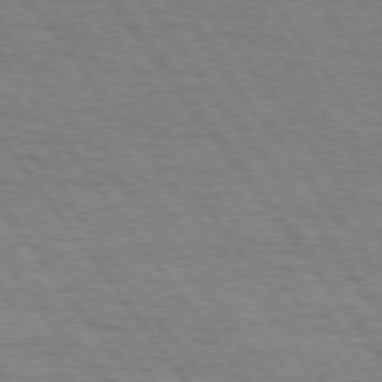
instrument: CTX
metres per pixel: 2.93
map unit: Hpe
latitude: 74.8947
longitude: -152.6302
